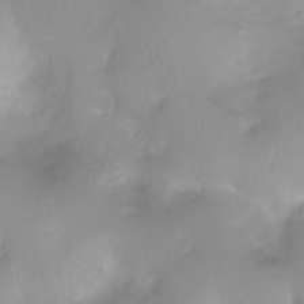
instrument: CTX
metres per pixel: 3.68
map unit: Ht
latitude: -0.8219
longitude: -19.9150
